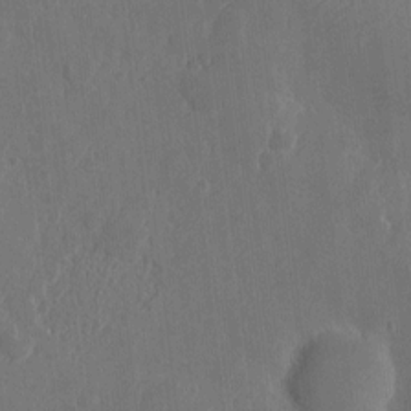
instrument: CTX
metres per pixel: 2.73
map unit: eHh
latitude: 6.8569
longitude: -72.9325
